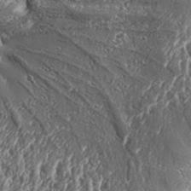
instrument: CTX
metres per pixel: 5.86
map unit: Aa
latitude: 33.0458
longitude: -135.1781
